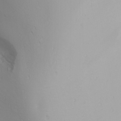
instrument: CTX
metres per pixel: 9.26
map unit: Htu
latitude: -4.2172
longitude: -88.9136
